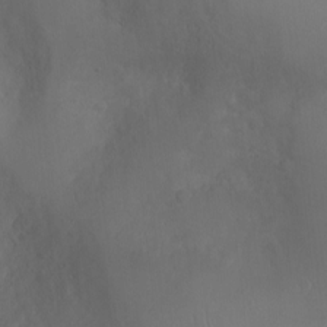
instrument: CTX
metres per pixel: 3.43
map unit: Ht
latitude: -2.8407
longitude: -16.0633
